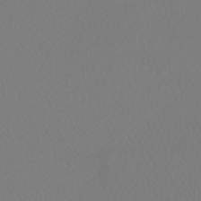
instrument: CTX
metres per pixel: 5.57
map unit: HNhu
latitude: -48.5385
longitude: 101.3320
